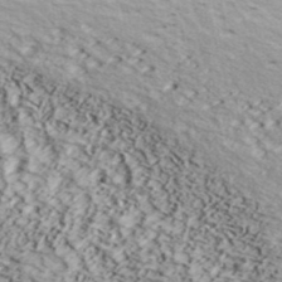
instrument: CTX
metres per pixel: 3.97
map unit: ANa
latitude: 40.5356
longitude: 30.3495
